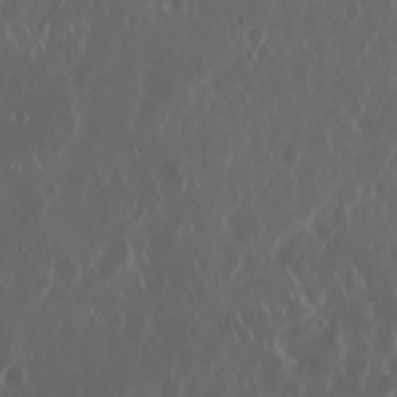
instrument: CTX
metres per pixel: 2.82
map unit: Nhu
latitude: 30.1389
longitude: -59.7261
